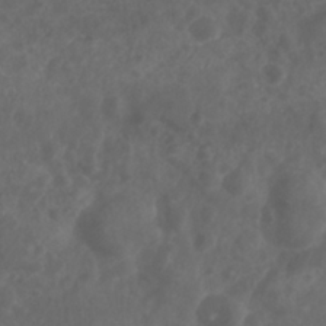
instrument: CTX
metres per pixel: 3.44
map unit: Nhu
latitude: 26.2523
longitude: -62.9514
